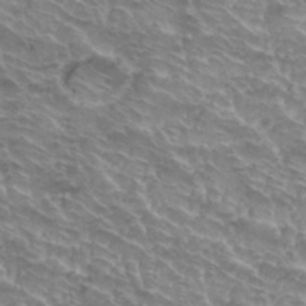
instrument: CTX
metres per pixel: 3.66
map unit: Hto
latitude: 33.6694
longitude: -47.4805
